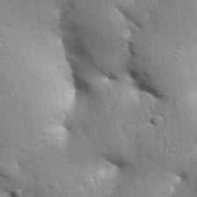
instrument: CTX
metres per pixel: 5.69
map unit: Aa
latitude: 33.2726
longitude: -144.4790
